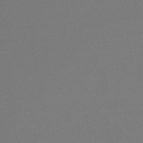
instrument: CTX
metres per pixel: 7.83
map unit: lHb
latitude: -46.9919
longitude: 66.5196
